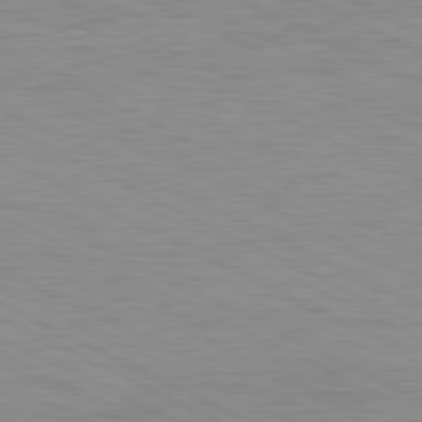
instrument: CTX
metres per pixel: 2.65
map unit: Ap
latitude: -82.0850
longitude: -72.2712
